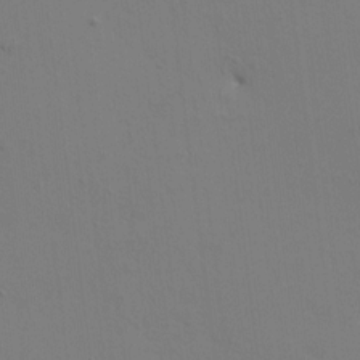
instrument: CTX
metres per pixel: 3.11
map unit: HNhu
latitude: 10.7435
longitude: 23.4266
